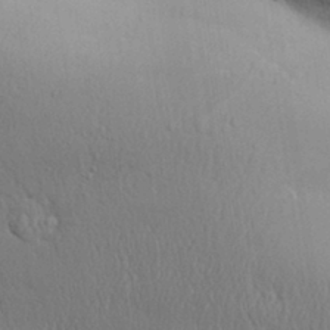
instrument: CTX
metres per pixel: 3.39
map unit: Aa
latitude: 31.8206
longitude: -145.0836
